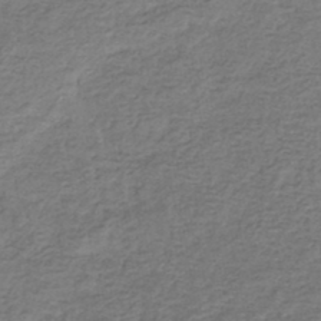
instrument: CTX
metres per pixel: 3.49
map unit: eHb
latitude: -33.7100
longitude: 75.6344
